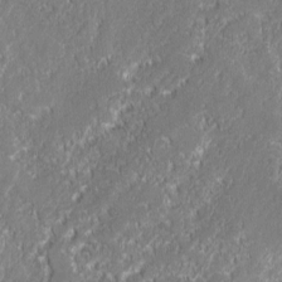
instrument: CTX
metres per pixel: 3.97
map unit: lAvf
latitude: 0.3656
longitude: -107.8772
